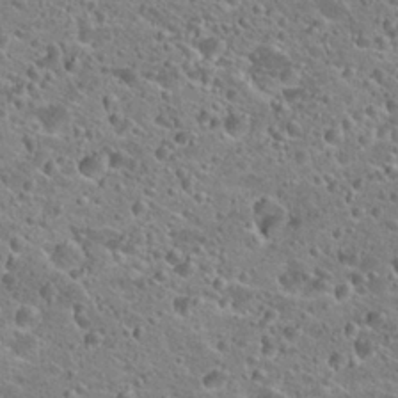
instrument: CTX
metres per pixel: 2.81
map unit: Hto
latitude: 23.6316
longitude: -43.3293
